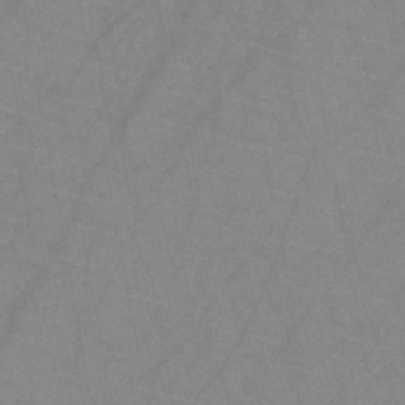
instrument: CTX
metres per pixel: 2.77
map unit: HNb
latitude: -44.7463
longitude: -40.5923
